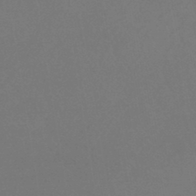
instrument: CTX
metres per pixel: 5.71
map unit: eHb
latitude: -43.9556
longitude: 88.7652
